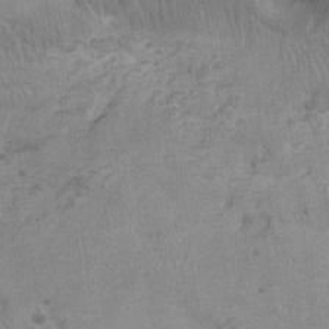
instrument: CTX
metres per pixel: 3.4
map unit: Ht
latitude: -2.3684
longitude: -16.9514
